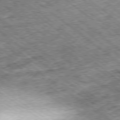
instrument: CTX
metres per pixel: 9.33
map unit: Ap
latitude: -79.2565
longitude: -51.6505
